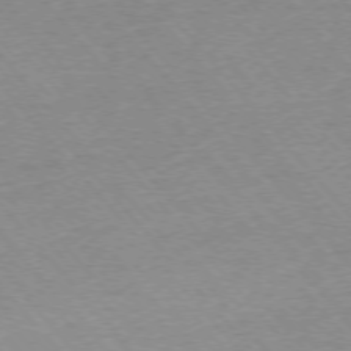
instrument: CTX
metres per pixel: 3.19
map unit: Ap
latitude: -76.2739
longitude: -94.6491
